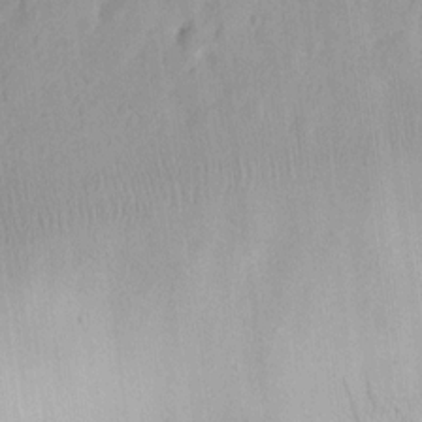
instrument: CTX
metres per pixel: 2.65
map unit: eHh
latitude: 14.4223
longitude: -72.6113
